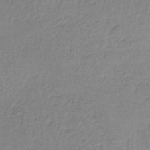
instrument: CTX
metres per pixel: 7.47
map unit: lHb
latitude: -36.5384
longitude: 61.3510
